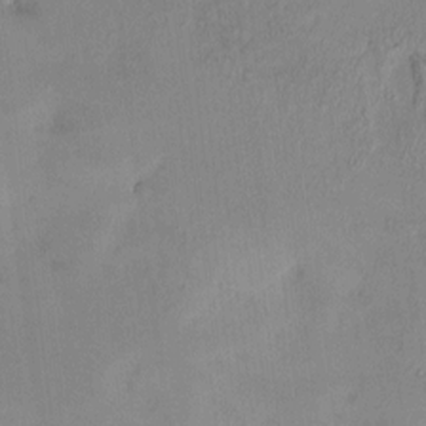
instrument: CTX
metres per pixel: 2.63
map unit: HNhu
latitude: 5.3482
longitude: 10.8030
